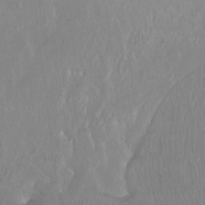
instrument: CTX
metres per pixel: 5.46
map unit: Ht
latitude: -15.0865
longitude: -43.9717
